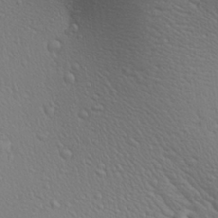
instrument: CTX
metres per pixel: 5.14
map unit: Aa
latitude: 27.1403
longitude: -138.3278
